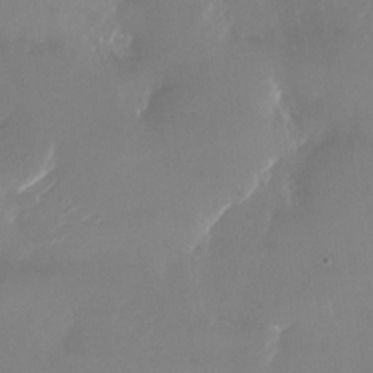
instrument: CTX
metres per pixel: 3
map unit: Nhu
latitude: -26.4062
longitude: -72.9514
